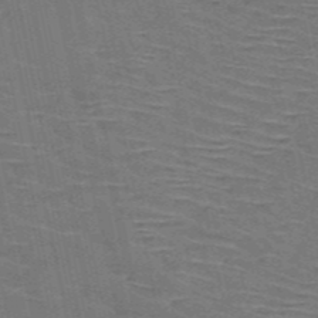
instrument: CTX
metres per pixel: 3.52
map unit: HNb
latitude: -53.4643
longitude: -45.2159
